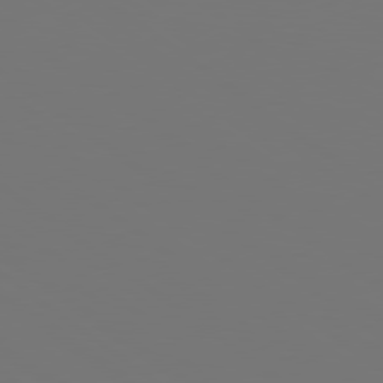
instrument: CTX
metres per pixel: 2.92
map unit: lApd
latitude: 78.8002
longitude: -175.6316
